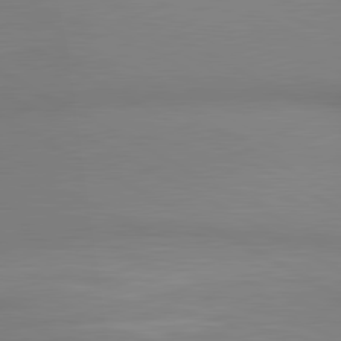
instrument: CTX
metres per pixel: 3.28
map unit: lApd
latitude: 80.7057
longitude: 133.4833
